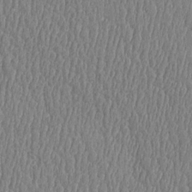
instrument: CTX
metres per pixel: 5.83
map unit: Htu
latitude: -5.2942
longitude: 176.0850
